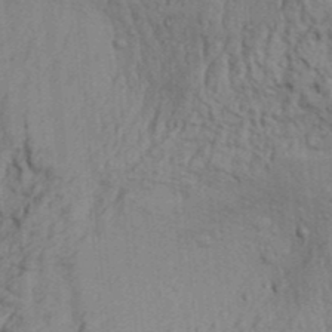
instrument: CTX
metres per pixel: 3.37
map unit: Aa
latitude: 32.0444
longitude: -135.3292
